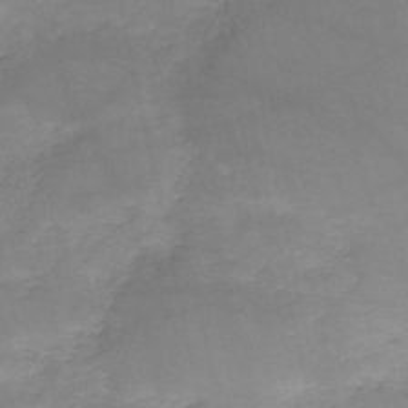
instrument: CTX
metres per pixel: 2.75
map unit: HNb
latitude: -50.0661
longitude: -39.2348
